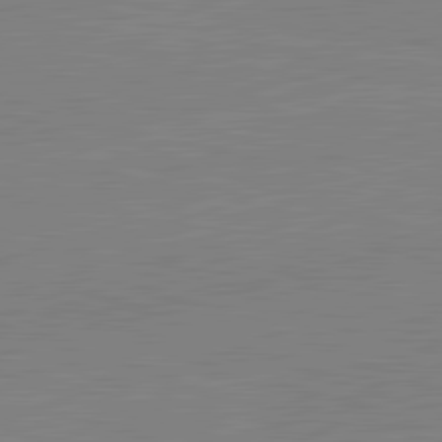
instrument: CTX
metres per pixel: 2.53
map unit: lApd
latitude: 82.1388
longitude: -158.5735
